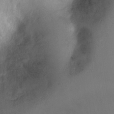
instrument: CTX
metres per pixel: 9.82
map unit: Ht
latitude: -2.9352
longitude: -28.8569
